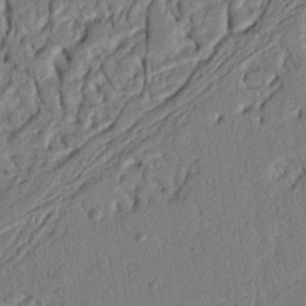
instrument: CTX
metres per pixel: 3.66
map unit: Nhu
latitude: 20.0444
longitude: -78.3279
